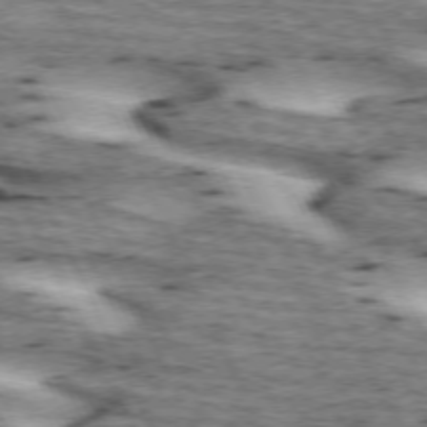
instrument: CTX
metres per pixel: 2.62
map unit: lApd
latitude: 72.7625
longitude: -54.8380
